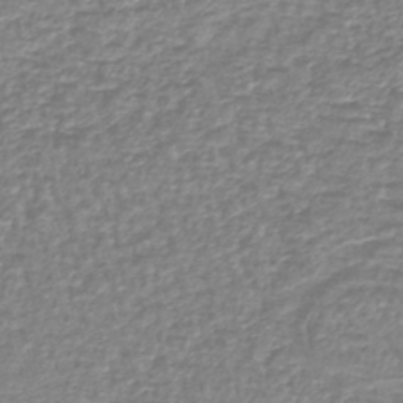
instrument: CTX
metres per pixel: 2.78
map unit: lHb
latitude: -42.0661
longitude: 70.8597
